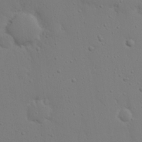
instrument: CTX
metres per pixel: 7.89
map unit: eHh
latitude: 18.7813
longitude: -72.0255
